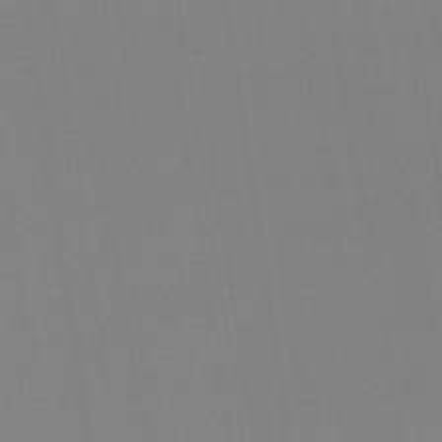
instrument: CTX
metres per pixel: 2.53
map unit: lHb
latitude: -48.9542
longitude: 67.4076
